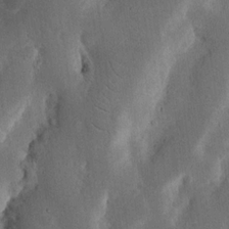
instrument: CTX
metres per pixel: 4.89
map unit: Nhu
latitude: 19.0458
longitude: -74.7435
